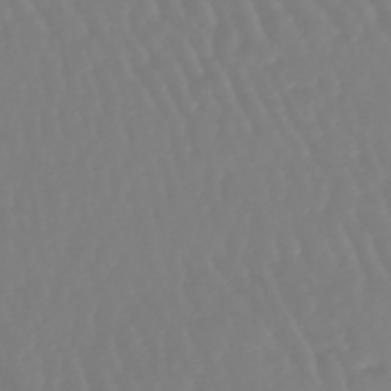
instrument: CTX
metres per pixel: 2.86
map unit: eHb
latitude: -45.7478
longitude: 79.3698
